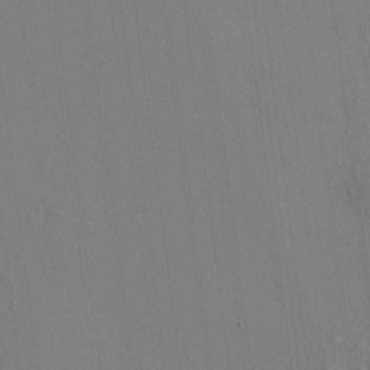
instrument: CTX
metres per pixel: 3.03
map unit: HNhu
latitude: 7.2726
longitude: 15.0109
